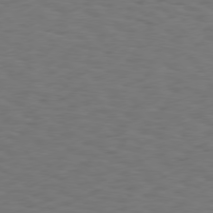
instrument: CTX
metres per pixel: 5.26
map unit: Hpe
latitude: 75.8017
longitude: -134.2711
